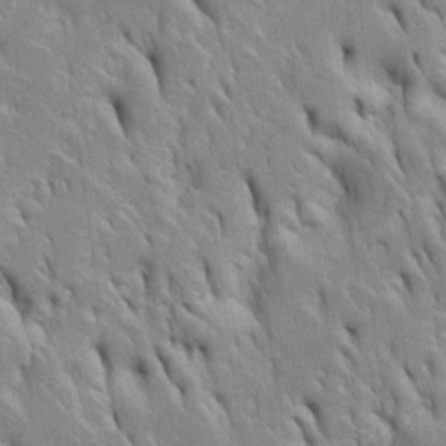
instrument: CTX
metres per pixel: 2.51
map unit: Htu
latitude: -4.4818
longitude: 151.0486
